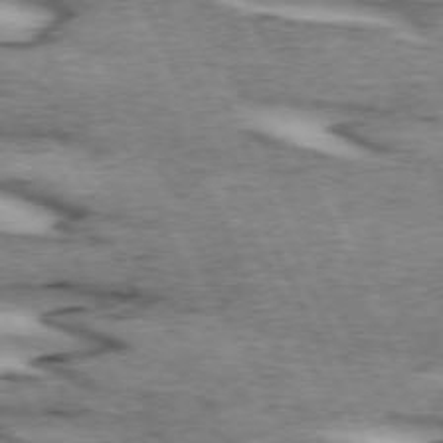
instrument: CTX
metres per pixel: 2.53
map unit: lApd
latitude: 72.3468
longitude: -54.6112
